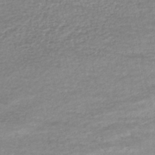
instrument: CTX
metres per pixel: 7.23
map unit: HNhu
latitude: -47.4832
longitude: 102.8975
